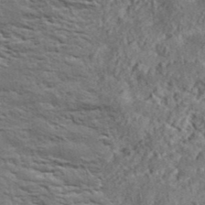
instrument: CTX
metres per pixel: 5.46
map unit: ANa
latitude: 40.7435
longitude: 30.5573
